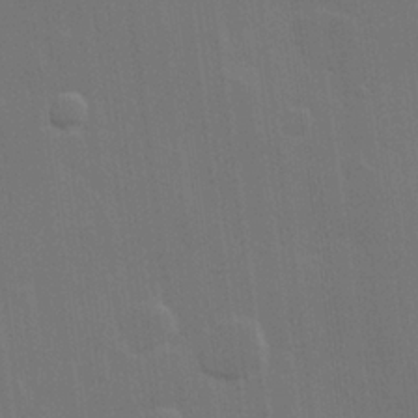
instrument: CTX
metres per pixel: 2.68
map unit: Hve
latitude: 22.5735
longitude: 147.0297
